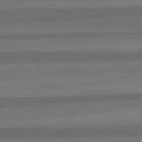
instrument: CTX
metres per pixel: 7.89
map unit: lApd
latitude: 82.5923
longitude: 176.4251
